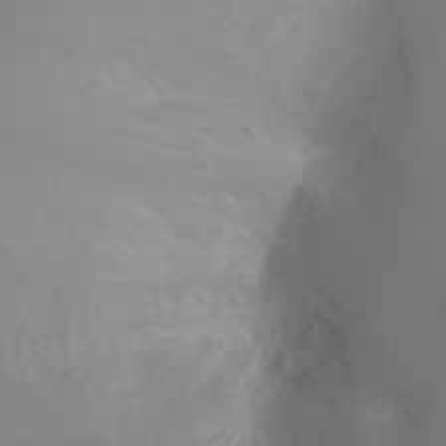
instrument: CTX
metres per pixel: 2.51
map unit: Ht
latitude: -1.7289
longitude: -17.4804
